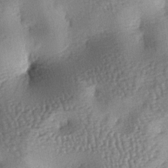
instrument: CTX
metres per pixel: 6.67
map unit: lAa
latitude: -6.8975
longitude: -125.8017
